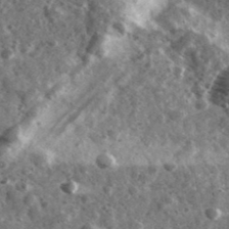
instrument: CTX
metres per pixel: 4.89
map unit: Ave
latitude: 38.3845
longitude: -107.6505
